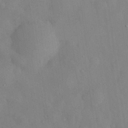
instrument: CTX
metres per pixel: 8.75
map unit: eHh
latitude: 30.1011
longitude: -72.3468
